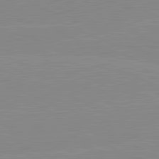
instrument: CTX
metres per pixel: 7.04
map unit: lApd
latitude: 81.5371
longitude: -156.1955
